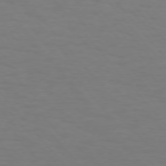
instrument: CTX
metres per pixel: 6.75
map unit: Hpe
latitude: 75.2915
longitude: -132.3845
